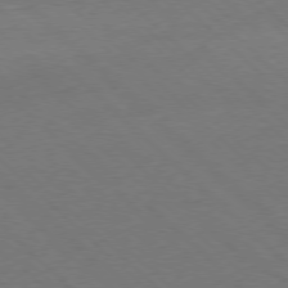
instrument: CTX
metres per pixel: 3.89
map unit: Ap
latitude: -77.9556
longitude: -99.3103
